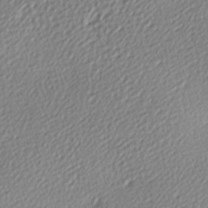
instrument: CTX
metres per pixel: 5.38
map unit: lAa
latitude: -10.1984
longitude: -126.3845
